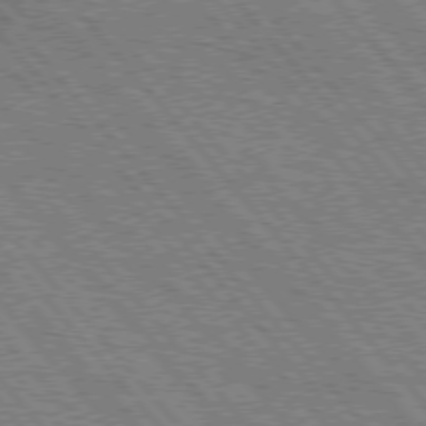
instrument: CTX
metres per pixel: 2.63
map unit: Hpe
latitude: 75.5560
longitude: -153.9150
